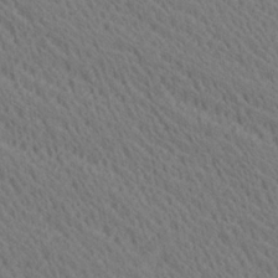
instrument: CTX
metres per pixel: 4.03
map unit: Ave
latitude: 20.6491
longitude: -139.3104
